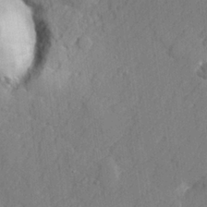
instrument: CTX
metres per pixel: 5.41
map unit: lHvf
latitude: 24.4601
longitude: 142.8219
